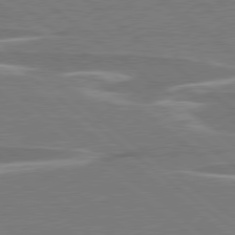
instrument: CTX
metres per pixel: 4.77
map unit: lApd
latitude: 79.1214
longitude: -93.2726
